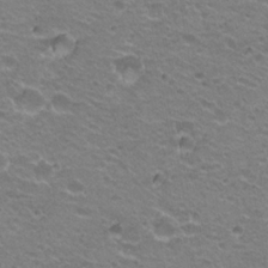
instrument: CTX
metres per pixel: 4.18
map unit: Hto
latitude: 21.5182
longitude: -32.5357
